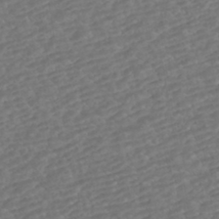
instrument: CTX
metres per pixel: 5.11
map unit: HNhu
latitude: -42.8596
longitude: 105.1998
